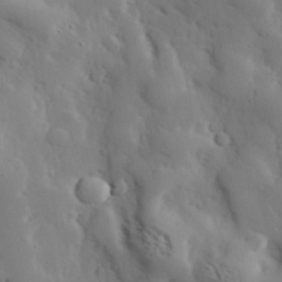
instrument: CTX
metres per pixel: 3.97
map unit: eHh
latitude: 29.4237
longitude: -81.8016
